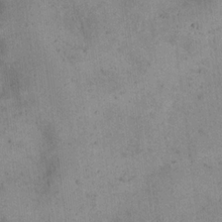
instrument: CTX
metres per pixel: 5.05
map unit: eHh
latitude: 21.0837
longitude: -60.8569
